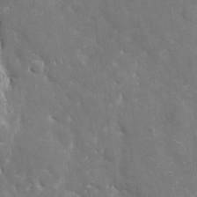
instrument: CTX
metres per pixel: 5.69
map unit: eHh
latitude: 5.7639
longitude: -69.8017
